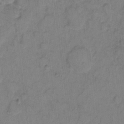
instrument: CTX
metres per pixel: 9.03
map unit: eHh
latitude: 7.4426
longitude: -63.9528
